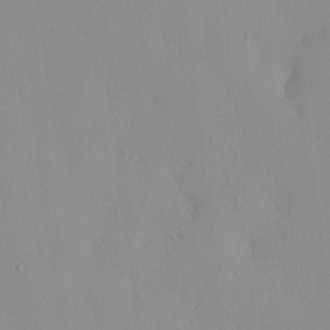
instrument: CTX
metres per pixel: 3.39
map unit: HNhu
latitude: 2.2900
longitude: 7.4832
